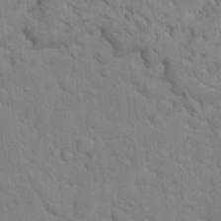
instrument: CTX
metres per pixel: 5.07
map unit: Hto
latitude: 18.3656
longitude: -34.9324
